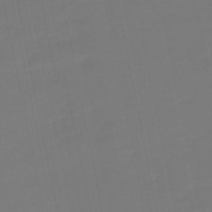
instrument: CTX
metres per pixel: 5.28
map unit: lHb
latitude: -49.7856
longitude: 79.8800
